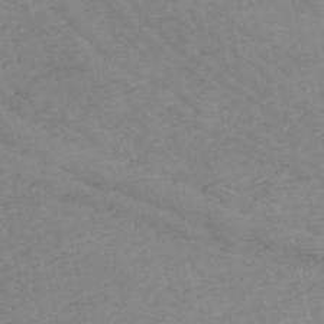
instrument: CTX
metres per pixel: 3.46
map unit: HNb
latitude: -55.0109
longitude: -45.7827
